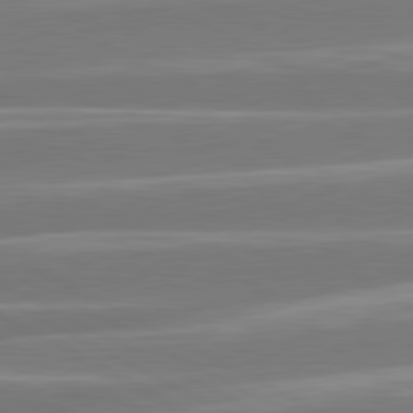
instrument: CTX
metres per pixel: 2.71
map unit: lApd
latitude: 80.9892
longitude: -129.1781
